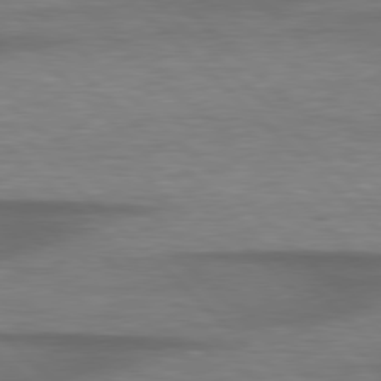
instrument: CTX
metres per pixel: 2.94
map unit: lApd
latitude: 79.0081
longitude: -115.8205
